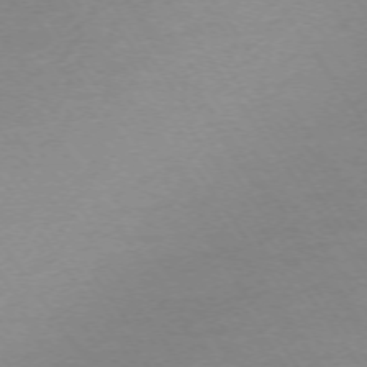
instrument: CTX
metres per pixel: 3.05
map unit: Ap
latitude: -73.8233
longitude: -83.6693
